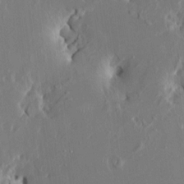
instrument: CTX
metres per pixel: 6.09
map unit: HNhu
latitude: 4.8569
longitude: -6.0633
